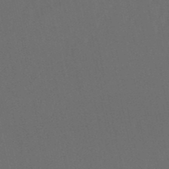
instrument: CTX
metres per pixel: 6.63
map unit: eHb
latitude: -51.2943
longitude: 77.2943
